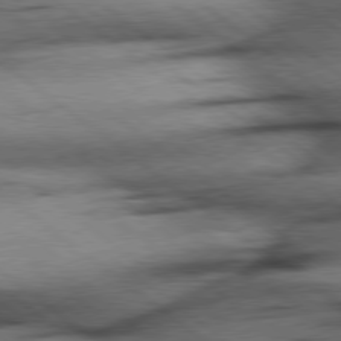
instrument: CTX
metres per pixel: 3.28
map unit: Hpe
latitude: 78.3845
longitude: -154.7813
